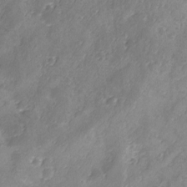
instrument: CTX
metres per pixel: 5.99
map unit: Ave
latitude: -8.1039
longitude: -119.8772
